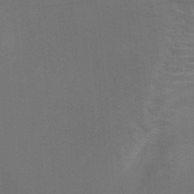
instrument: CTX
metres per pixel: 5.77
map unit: HNb
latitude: -46.2361
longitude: -45.9150
